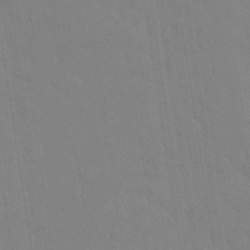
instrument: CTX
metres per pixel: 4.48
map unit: eHh
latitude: 33.1214
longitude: -60.2333
